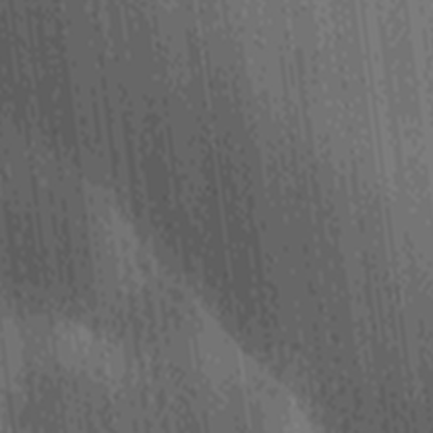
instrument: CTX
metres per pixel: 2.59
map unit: Ave
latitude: -7.3131
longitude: -123.4804
